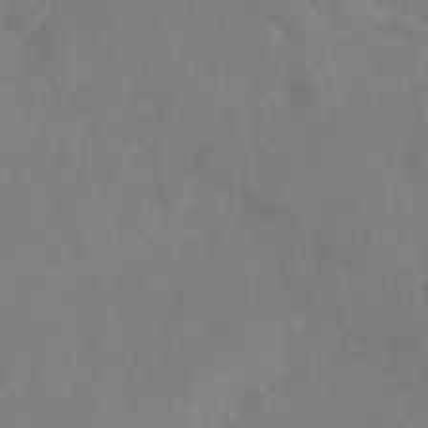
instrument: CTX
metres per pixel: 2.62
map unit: Nhe
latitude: -36.5007
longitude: -178.1011
